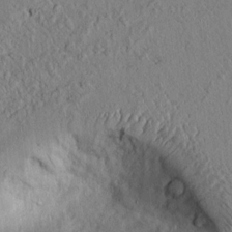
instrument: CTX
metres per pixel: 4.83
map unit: lAvf
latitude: 5.8583
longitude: 159.2187
